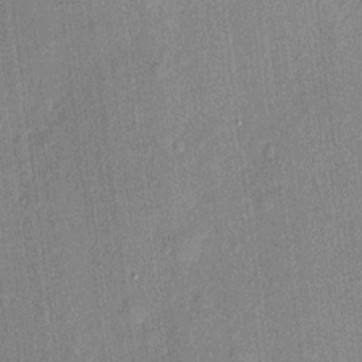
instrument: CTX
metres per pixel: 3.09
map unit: eHh
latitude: 4.5924
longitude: -74.1956
